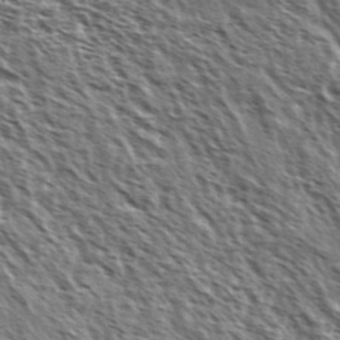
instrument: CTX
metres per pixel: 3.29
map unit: Ave
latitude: 37.9150
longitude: -110.5546
